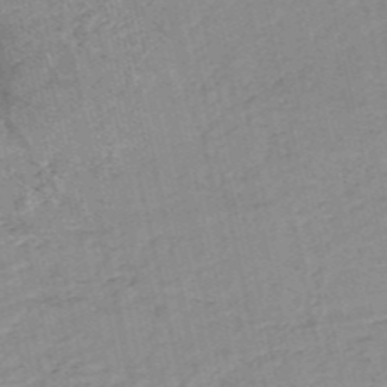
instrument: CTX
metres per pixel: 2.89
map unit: HNb
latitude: -54.1795
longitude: -46.1389
